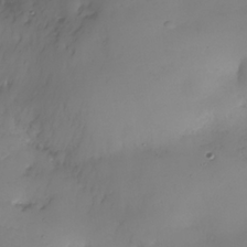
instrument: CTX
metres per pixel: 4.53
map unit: Nhe
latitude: -35.1809
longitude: -144.2144
